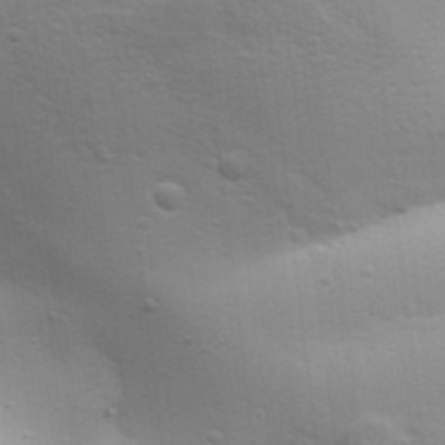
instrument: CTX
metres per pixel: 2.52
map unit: Aa
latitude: 32.1200
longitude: -133.4049
